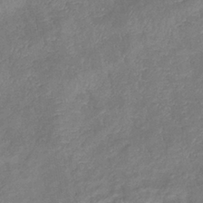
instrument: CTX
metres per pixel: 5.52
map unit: eHb
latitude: -38.2362
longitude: 75.9745
